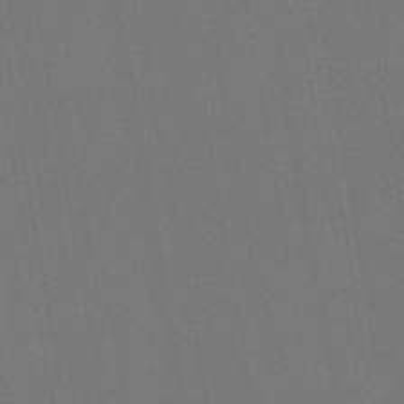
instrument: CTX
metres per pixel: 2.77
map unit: lHb
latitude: -47.8800
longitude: 73.0675
